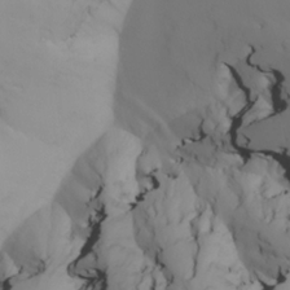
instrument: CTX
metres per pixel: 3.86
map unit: Nhu
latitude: -7.0297
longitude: -93.3292
